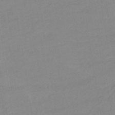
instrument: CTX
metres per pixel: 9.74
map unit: lHb
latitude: -42.3495
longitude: 66.8597
